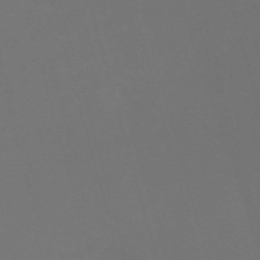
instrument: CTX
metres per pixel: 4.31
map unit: Nve
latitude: -59.8611
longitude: 60.4251
